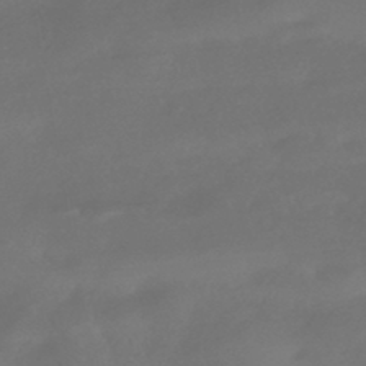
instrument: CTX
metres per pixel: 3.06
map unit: HNhu
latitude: -43.9556
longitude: 92.4062
